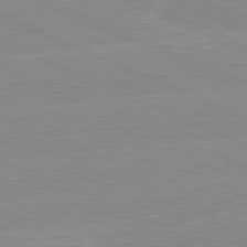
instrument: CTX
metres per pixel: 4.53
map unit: lApd
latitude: 81.4804
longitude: -156.5923
